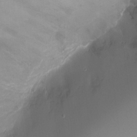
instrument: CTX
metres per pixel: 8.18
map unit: Ht
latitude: -9.1242
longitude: -28.8191
